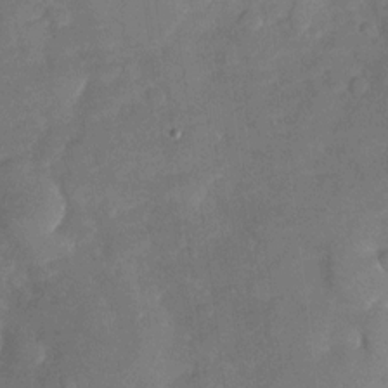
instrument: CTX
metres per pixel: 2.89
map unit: Nhu
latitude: -26.9541
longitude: -58.0444
